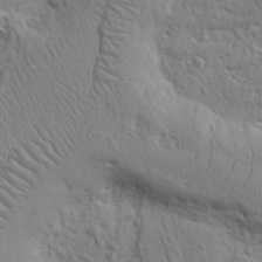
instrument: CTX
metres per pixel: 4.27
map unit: Ht
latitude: 8.2145
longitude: -76.4412
